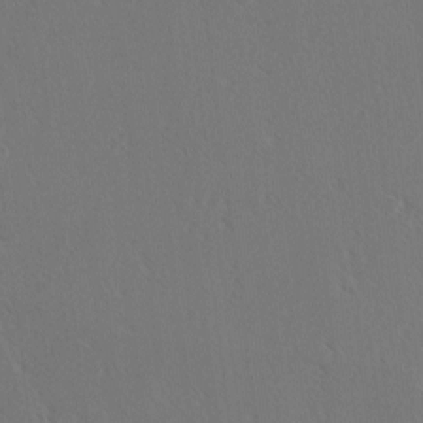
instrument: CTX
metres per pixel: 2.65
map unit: lAvf
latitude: -3.5777
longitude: -113.7827
